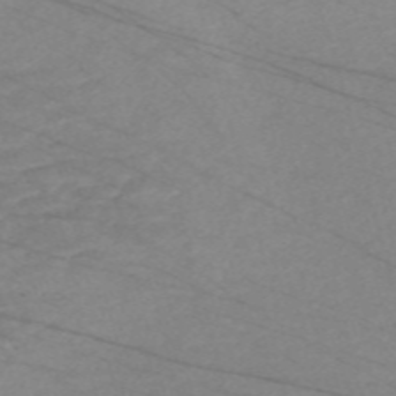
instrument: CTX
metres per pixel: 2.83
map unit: Nve
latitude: -58.7841
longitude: 61.4454
